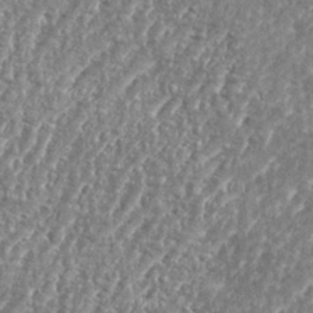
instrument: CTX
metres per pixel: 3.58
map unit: eHh
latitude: 35.3103
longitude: -134.7057
